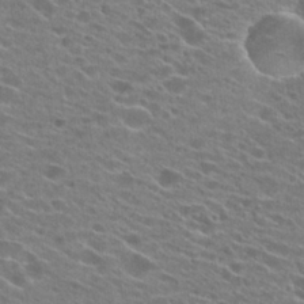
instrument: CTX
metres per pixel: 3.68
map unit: Hto
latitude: 25.0080
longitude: -42.8002
